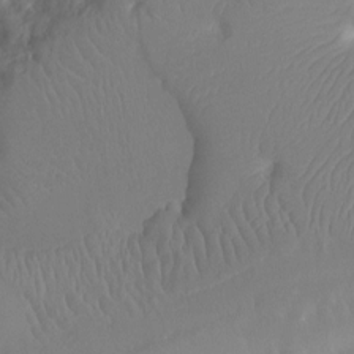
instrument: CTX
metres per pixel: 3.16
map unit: Ht
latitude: -5.1431
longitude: -26.3467
